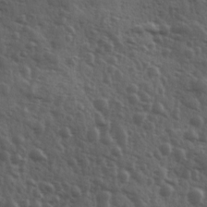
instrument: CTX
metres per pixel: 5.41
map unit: Ave
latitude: 11.6316
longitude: -103.5749
